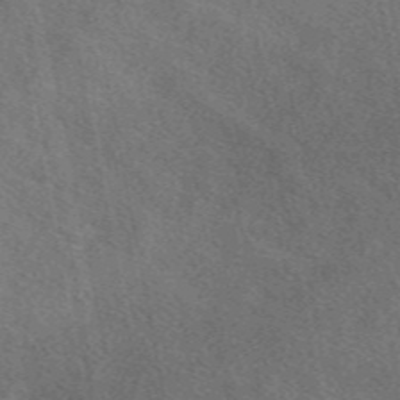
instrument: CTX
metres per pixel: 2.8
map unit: eAb
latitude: 49.4237
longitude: 117.1242
